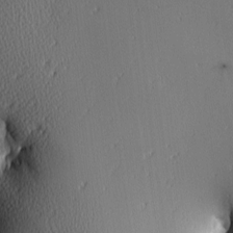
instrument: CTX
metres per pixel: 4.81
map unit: Hve
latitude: 2.6490
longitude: -121.0081
